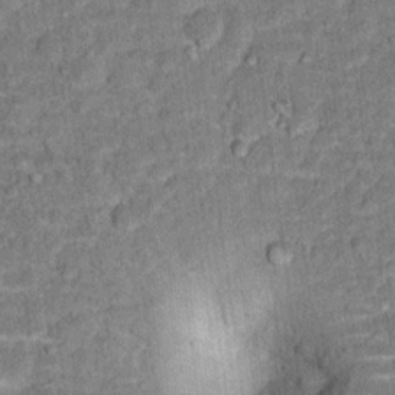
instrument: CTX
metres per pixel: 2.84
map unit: Hto
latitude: 15.7450
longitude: -38.7246
